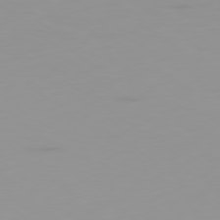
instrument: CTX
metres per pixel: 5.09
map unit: Ap
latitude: -79.3320
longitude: -94.7247
